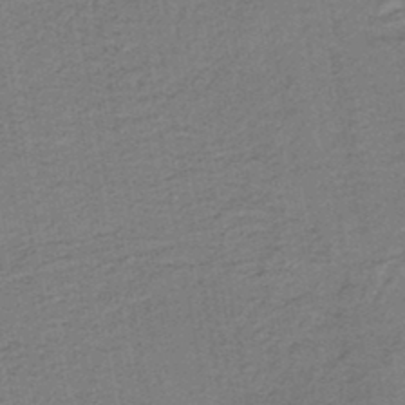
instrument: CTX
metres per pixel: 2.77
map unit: lHb
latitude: -39.5966
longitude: 54.6897
